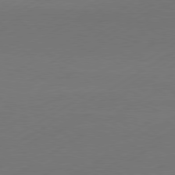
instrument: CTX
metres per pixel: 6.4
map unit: Hpe
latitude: -80.8597
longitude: 14.6519
